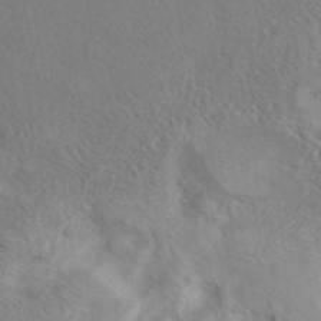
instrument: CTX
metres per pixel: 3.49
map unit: eAb
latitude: 40.9324
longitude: 104.6707
